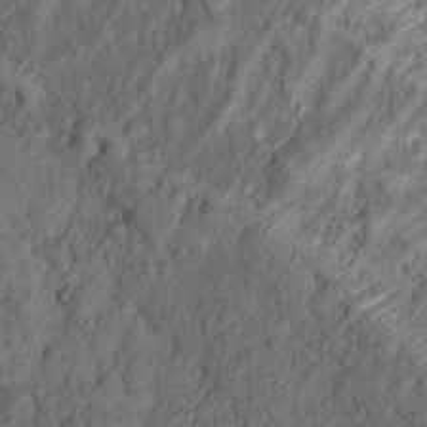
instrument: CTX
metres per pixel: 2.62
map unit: Nhu
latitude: 12.5546
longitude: -28.3278
